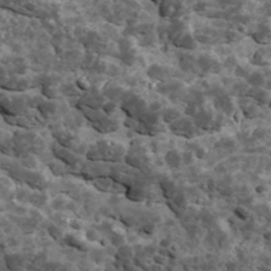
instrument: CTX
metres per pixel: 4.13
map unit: Ave
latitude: 17.8772
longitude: -134.7435
